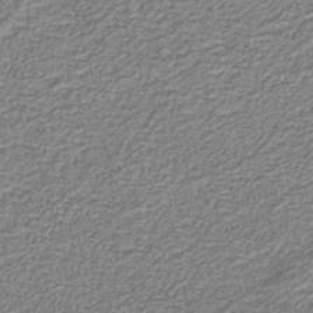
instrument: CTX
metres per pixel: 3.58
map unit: eAb
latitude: -39.2943
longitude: 52.4251
